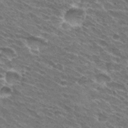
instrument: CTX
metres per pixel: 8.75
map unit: Hto
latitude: 31.6694
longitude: -44.0444
